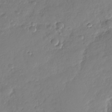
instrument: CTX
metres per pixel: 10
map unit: Nhu
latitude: -29.0298
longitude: -61.7827
